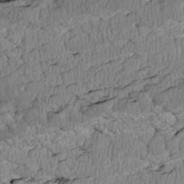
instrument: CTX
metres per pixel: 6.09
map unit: Htu
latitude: 3.5182
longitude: 149.8423
